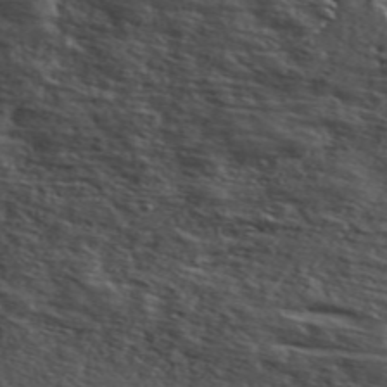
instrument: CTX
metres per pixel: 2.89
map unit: ANa
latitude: 48.9703
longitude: -74.3656
